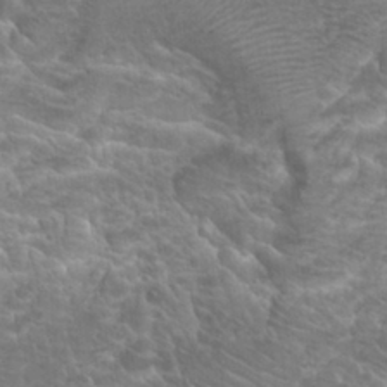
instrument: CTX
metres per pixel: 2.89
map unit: Hto
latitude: 20.9325
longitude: -37.6505
